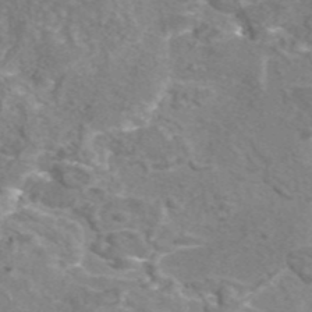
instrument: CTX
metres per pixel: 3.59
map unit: eAb
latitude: 44.4601
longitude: 107.0676
